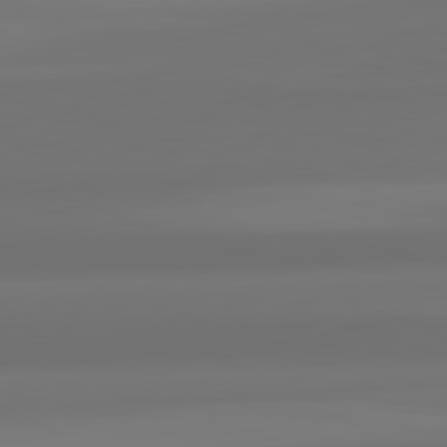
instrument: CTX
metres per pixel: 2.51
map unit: lApd
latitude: 82.2144
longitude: -173.3103
